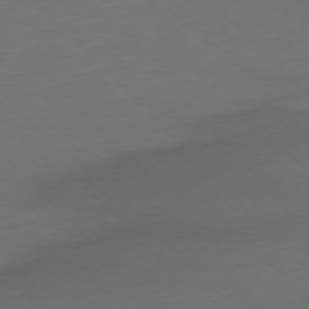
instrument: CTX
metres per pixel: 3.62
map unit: Ap
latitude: -76.9920
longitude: -71.3481
